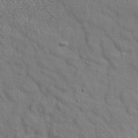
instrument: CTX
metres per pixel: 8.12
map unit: ANa
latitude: 39.8583
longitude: 21.3698
